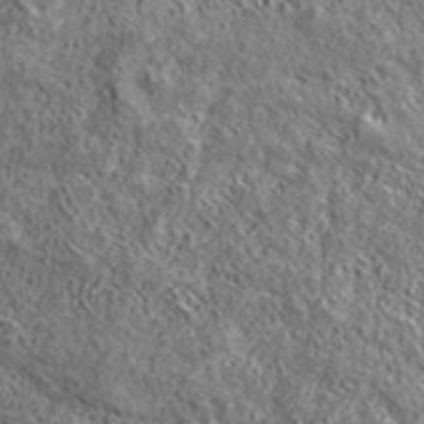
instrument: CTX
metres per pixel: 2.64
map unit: ANa
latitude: 42.8569
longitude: -89.0837
